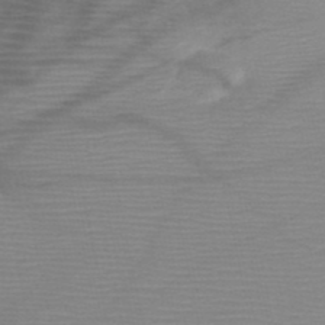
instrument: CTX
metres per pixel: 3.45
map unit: HNb
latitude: -47.6910
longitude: -41.0836
